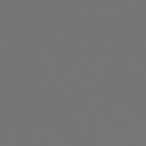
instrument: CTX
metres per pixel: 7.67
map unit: Hpe
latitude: 78.2712
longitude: -174.8758
